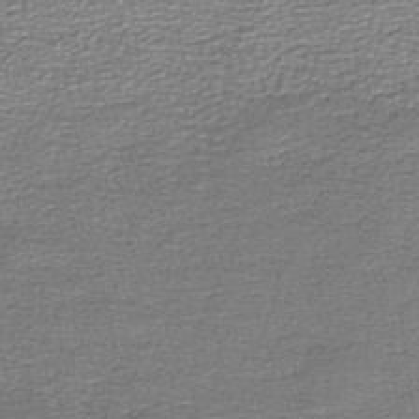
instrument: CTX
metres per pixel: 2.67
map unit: lHb
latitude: -44.5763
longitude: 57.7100
